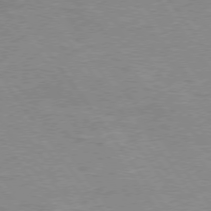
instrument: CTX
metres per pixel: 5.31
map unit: Hpe
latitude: 74.8758
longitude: -150.7057
